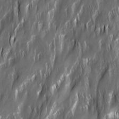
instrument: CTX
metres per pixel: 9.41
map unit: Ave
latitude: 15.3860
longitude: -135.2537
